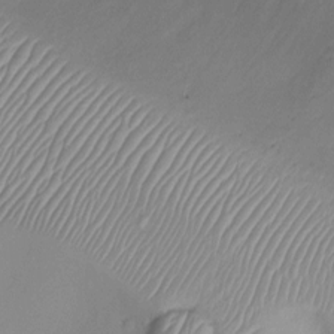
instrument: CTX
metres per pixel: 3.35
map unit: Ht
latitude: -7.3698
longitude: -19.5182
